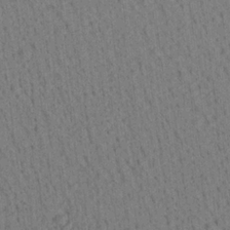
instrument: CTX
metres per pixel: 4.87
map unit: Aa
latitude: 22.0255
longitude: -139.0647
